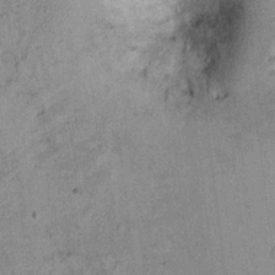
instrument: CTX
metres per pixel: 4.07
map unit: Ht
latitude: 9.6883
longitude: -39.5938
